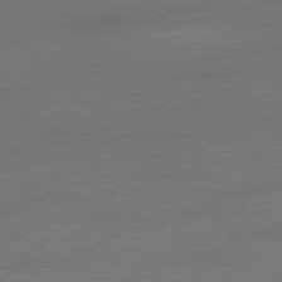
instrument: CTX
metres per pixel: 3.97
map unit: Ap
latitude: -78.4440
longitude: -56.1577
